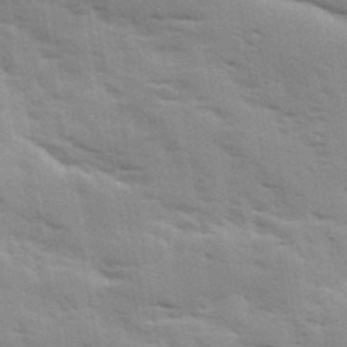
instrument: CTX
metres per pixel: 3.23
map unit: Ave
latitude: 11.3104
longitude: -102.4979
